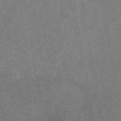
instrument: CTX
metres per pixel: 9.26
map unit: eAb
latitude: 46.4979
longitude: 120.8030
